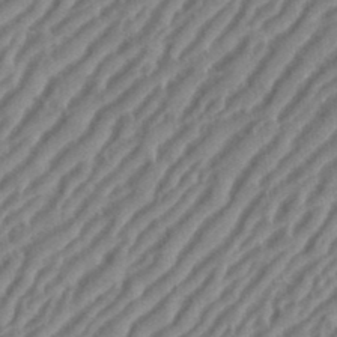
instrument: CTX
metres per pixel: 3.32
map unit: eHh
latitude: 36.1011
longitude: -134.4034
